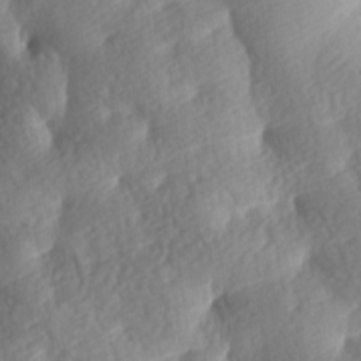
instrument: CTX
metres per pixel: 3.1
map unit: lAa
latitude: -8.1039
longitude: -126.7435
